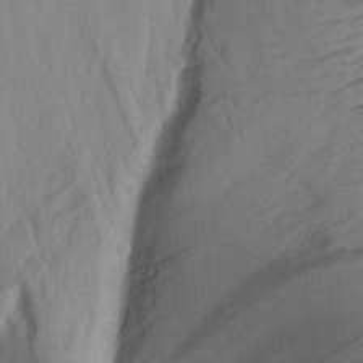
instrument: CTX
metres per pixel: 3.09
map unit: Aa
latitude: 19.4237
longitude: -146.5735
